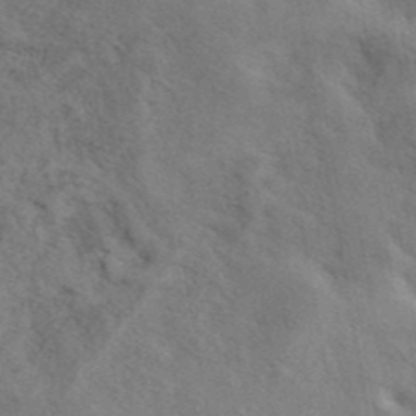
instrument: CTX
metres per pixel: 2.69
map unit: eAb
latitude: 41.5371
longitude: 107.9178
